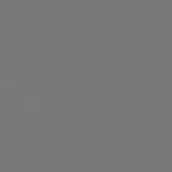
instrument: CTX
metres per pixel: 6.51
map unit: Hpe
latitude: 78.0444
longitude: -174.8380
